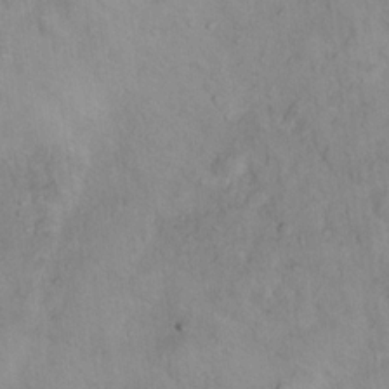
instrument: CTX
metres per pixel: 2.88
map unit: Hto
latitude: 16.7246
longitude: -40.7624
